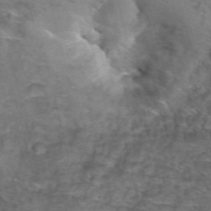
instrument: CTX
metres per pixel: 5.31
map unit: Hto
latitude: 38.2522
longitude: -41.3292
